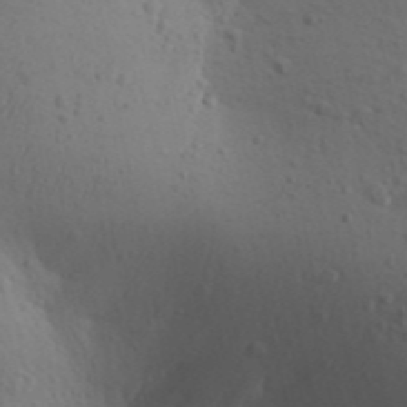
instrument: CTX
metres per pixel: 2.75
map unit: Aa
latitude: 30.2334
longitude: -146.3657
